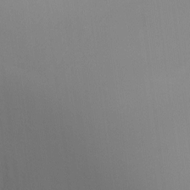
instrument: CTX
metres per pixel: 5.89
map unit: Ht
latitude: -8.8786
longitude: -28.5923
